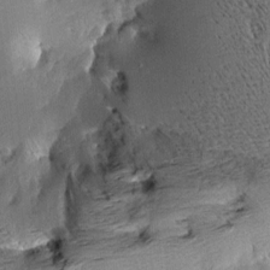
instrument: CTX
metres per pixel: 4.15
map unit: Aa
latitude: 9.4049
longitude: -142.7813
